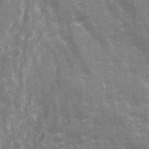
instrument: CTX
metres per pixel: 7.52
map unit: Ave
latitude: 21.1214
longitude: -133.8205
